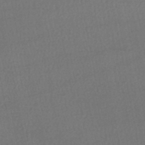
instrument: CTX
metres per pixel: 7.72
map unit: HNhu
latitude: -48.8408
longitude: 102.3873
